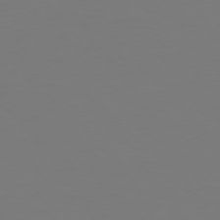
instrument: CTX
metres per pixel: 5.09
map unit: Hpe
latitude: 74.8002
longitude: -123.3482
